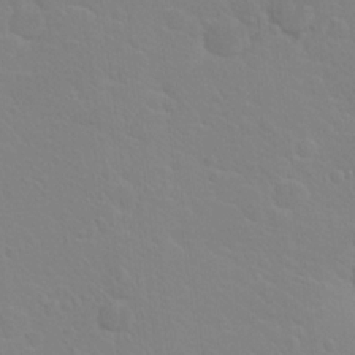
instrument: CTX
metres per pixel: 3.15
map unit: Hto
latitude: 20.3468
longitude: -33.1025
